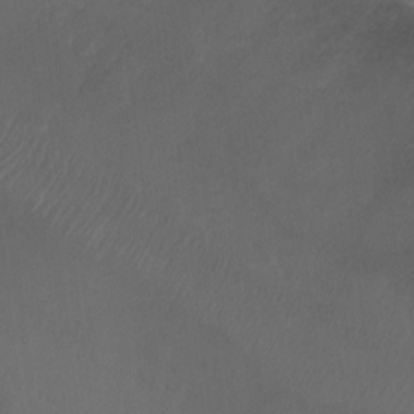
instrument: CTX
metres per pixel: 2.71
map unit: Ht
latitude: 0.1577
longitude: -37.8772
